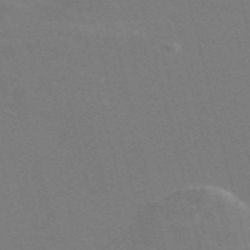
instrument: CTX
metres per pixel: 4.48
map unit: Nve
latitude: -58.4251
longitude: 63.5210
